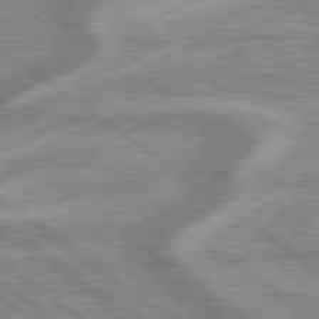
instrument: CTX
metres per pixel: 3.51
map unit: lApd
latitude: 79.4049
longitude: -168.7058
